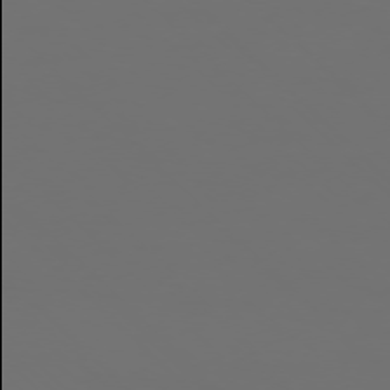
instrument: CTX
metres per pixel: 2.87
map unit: Ap
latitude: -76.4629
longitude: -81.9906
